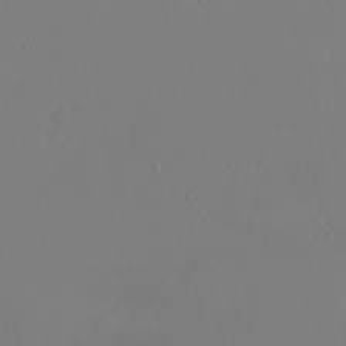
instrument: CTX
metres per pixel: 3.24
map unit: eHh
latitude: -5.7099
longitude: -80.6301
